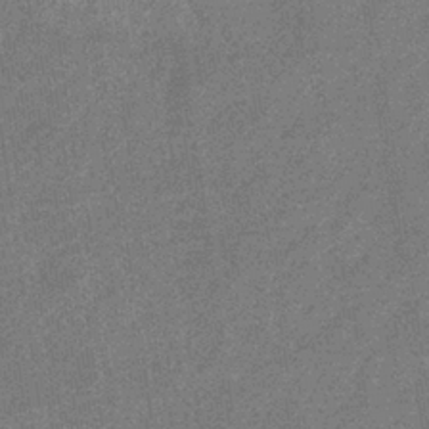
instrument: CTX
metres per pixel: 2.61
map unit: eHb
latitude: -35.9367
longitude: 78.3873
